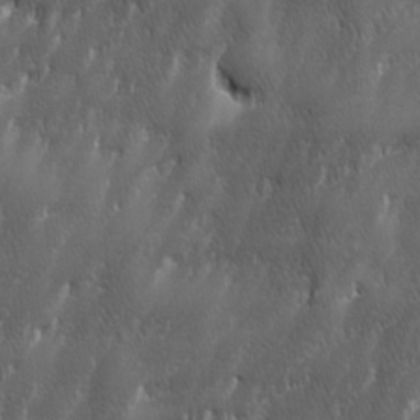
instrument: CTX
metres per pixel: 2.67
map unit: Ave
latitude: 15.8395
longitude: -135.4615
